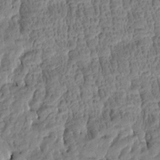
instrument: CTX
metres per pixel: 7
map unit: Htu
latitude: -4.3117
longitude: 177.0675
